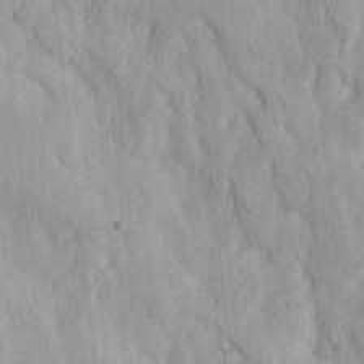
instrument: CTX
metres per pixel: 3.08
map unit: Ave
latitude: 23.0080
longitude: -134.2711
